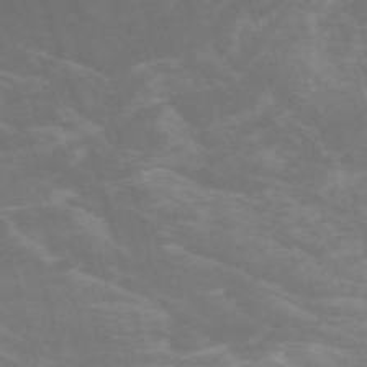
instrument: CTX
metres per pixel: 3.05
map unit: HNb
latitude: -54.3495
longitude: -36.7813
